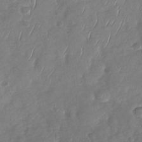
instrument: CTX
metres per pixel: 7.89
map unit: Nhu
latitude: -29.8233
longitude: -59.8205
